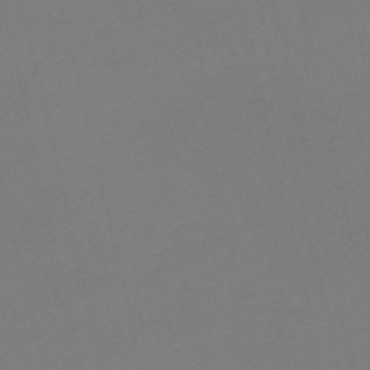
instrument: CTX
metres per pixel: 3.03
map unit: HNb
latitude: -55.9745
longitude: -42.4601
